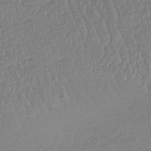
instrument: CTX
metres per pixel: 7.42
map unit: lHb
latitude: -44.7841
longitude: 70.8219
